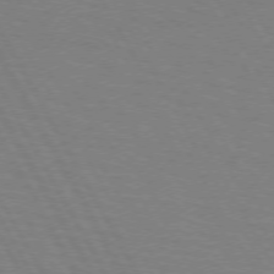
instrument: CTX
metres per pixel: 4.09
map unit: lApd
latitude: 72.4790
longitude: -56.6868
